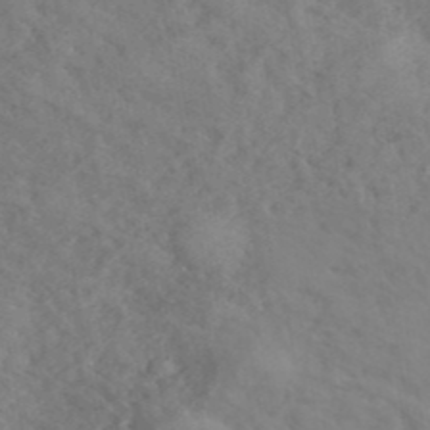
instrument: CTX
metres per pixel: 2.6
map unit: ANa
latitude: 41.5182
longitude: 53.4643
